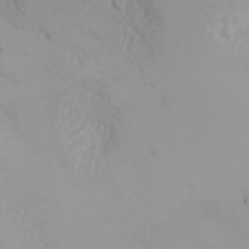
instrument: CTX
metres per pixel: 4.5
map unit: Nhu
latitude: -4.7463
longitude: -85.3671
